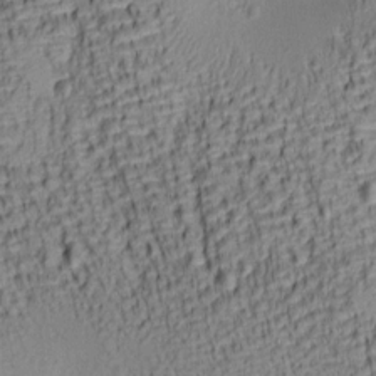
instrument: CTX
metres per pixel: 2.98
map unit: lAa
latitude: 7.1214
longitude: -115.1592
